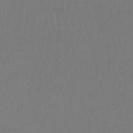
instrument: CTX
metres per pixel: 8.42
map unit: lHb
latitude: -47.2376
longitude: 61.6533
